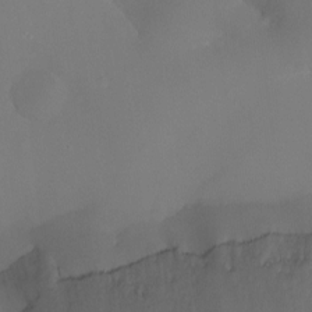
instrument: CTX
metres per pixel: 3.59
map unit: Ht
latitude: -8.5763
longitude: -31.7639
